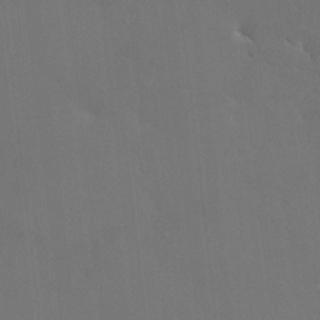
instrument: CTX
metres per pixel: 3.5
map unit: HNhu
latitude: 6.6113
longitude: 4.1794
